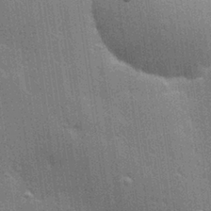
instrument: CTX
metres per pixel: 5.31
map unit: Hve
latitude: 28.5734
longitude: -93.0269
